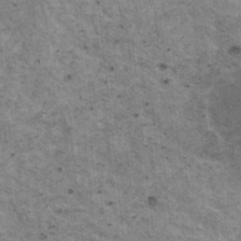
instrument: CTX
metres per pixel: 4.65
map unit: HNhu
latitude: 3.3104
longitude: 4.3117
